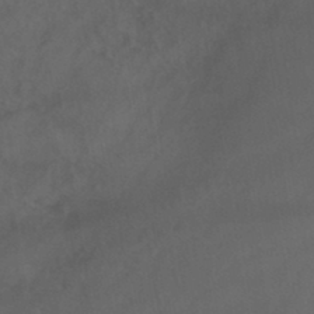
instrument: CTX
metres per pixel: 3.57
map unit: HNb
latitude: -44.7841
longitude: -37.1781
